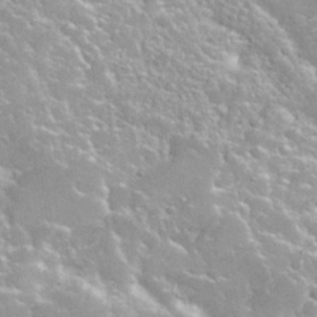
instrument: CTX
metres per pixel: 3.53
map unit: Nhu
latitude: 27.8206
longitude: -51.2914
